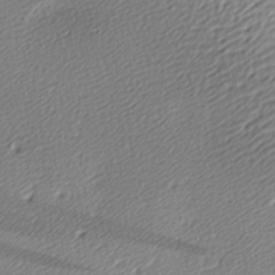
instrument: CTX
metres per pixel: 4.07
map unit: lAa
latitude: -9.5210
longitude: -127.1214
